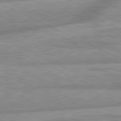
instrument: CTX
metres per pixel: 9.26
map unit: lApd
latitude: 81.7072
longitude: -166.9891
